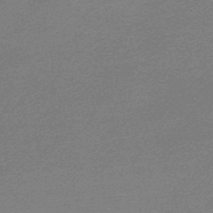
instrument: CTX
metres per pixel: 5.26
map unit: lHb
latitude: -45.7856
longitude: 57.8989
